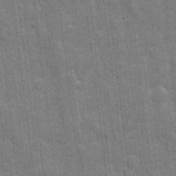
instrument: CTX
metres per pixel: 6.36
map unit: eHh
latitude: 6.8947
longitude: -74.6113
